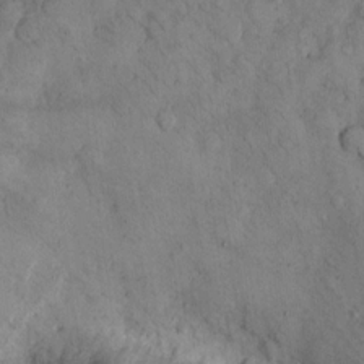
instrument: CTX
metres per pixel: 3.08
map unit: Hto
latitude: 11.0648
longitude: -59.9906
